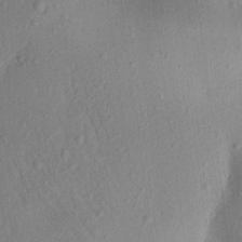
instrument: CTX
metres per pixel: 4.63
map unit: Aa
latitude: 21.4427
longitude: -147.2537
